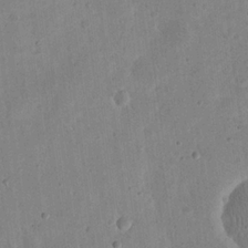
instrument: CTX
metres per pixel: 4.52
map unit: eHh
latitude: 21.2915
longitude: -69.2159
